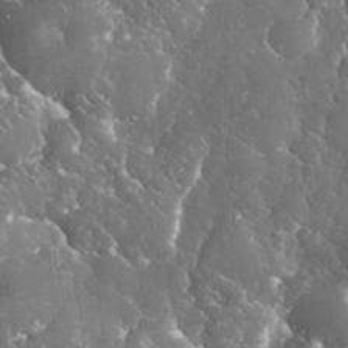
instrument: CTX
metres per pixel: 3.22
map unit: eHh
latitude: 34.1011
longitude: -62.8002
